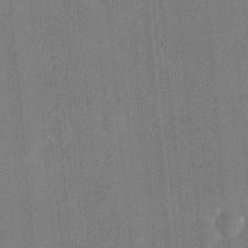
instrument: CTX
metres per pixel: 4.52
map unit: eHh
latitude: 19.6505
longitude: -68.0822
